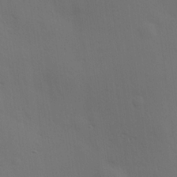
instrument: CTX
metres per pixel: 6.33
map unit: Hve
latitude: 19.1970
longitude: 150.5952
